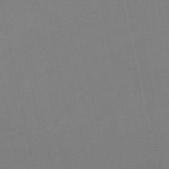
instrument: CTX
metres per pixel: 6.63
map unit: lHb
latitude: -47.3698
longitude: 61.4832
